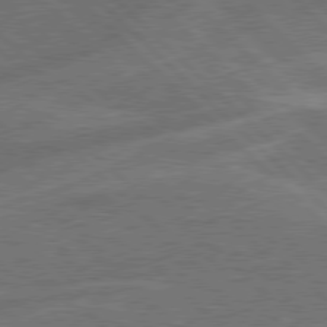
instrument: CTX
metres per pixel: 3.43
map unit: Hpe
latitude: 77.8772
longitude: -151.5182
